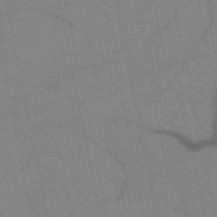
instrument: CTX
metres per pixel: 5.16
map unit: HNb
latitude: -52.4062
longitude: -44.1389
